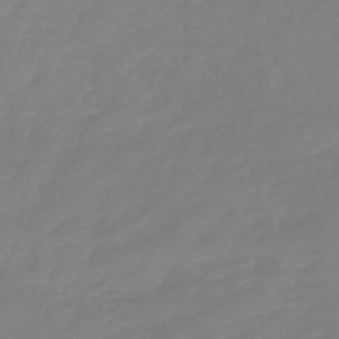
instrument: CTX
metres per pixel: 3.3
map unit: eHb
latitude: -45.5399
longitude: 81.0109
